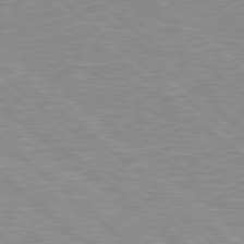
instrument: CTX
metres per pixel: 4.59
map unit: Hpe
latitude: 78.2523
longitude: 179.6155
